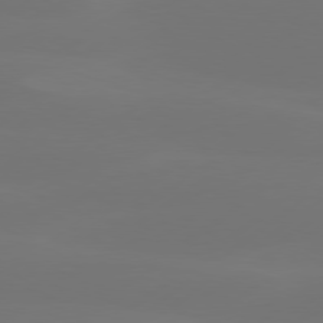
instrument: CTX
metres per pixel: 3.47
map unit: Hpe
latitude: 78.1389
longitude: -130.1011
